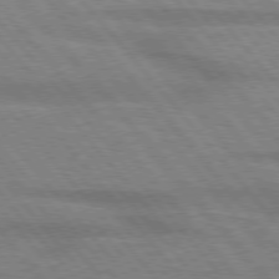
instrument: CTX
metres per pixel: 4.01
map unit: lApd
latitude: 76.2711
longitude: -83.7827
